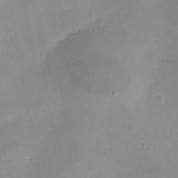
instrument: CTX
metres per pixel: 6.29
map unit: eHh
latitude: -5.4832
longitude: -78.3845
